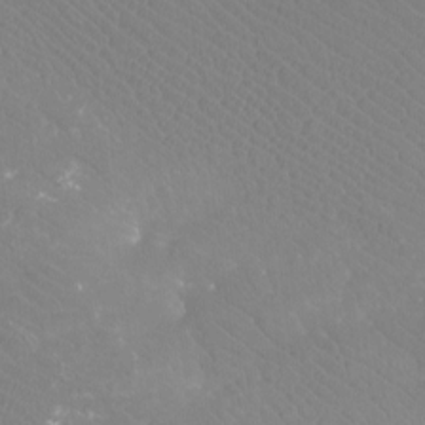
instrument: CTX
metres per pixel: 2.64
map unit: Htu
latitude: -12.2551
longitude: -71.8583
